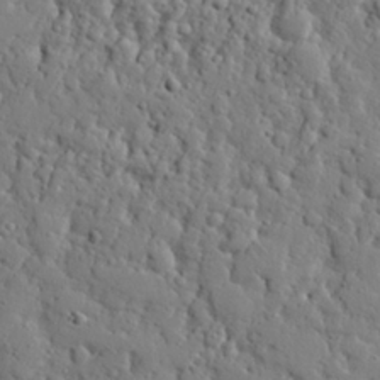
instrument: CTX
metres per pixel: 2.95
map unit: eHh
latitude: 26.6491
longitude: -78.1578
